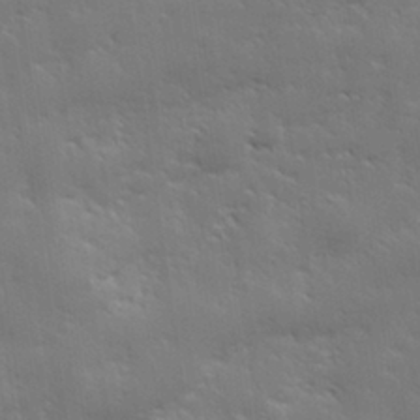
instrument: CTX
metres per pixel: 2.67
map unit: Hve
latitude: 31.3482
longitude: 149.5588
